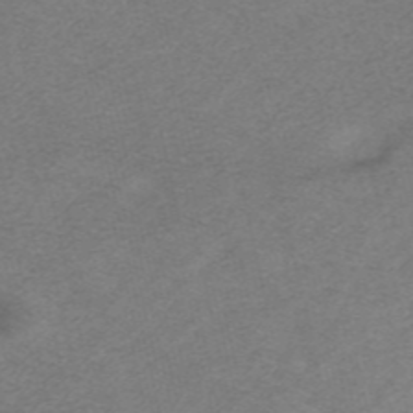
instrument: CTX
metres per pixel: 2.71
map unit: HNhu
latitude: -40.4629
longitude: 104.0850
